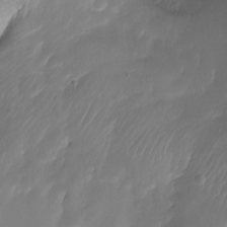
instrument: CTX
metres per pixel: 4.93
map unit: Aa
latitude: -13.3510
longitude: -66.8569
